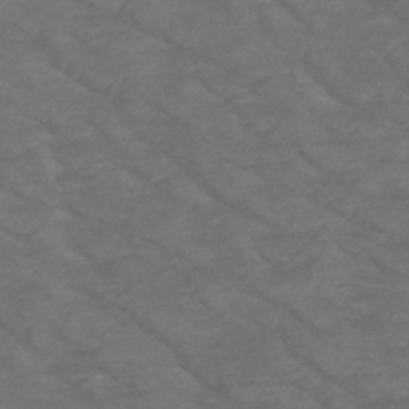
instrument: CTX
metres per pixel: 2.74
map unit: HNb
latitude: -50.4440
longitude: -47.3104
